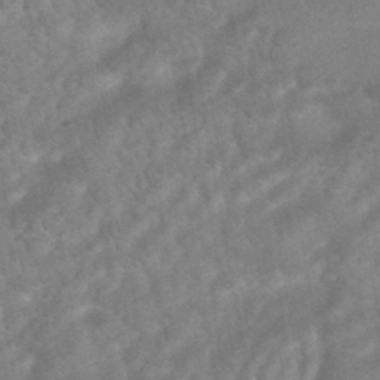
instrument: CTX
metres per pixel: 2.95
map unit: HNhu
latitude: -45.1431
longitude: 92.0850
